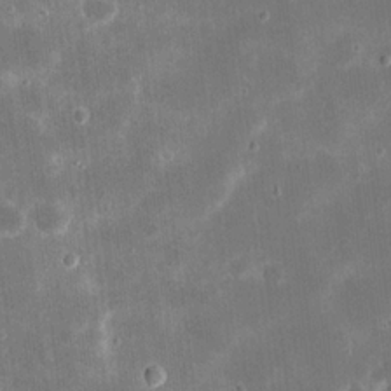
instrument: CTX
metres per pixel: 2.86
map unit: eHh
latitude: 20.8758
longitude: -67.6882
